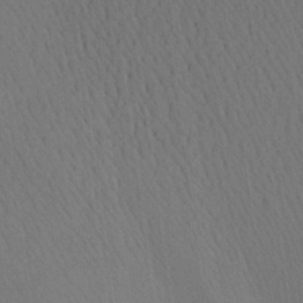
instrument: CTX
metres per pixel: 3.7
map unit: Aa
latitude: 25.8394
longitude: -141.7071
